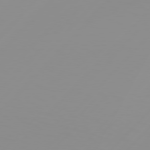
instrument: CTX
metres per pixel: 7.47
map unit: Hpe
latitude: 77.6882
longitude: -139.5938
